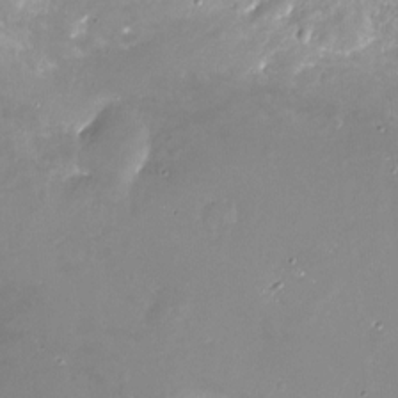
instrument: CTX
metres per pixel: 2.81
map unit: Ht
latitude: -16.5574
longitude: -44.5168
